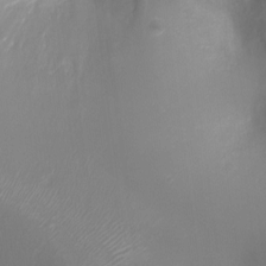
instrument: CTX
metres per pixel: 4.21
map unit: Ht
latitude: -16.5007
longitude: -43.0270
